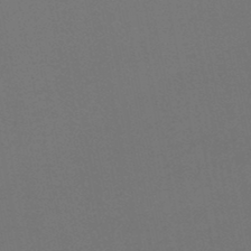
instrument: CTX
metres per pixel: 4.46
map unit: lHb
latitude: -46.8408
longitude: 68.8408
